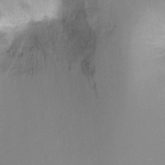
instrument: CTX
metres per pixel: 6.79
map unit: Ht
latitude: -10.2928
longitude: -28.2900
